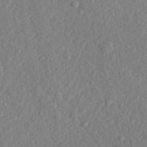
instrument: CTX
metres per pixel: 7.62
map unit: lHvf
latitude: 23.5560
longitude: 143.7477
